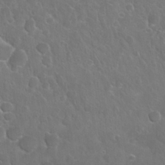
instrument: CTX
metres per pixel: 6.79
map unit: Nhu
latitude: 27.4993
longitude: -62.9514
